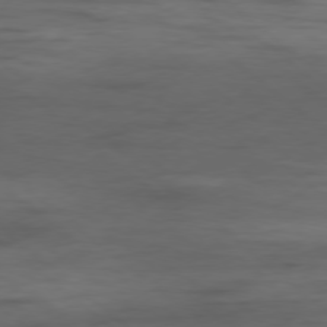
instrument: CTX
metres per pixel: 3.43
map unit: Hpe
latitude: -79.0297
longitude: -18.7624
